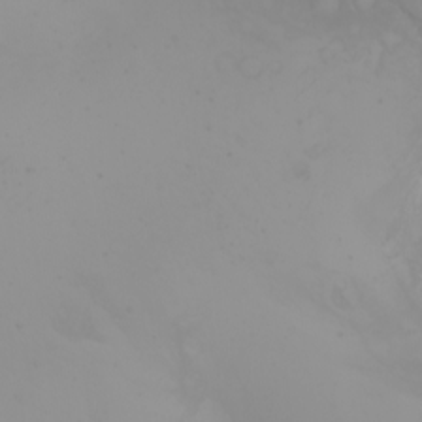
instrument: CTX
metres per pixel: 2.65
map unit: Nhu
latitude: -5.0864
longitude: -93.3481
